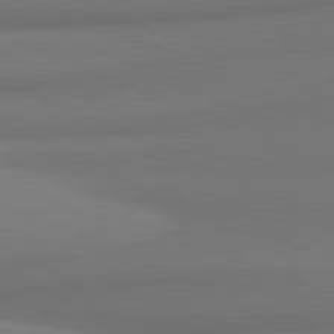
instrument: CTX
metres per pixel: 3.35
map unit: lApd
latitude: 81.6505
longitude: 163.4076
